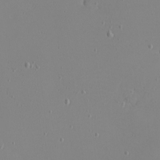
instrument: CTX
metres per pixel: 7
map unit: eHh
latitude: -6.0472
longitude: -80.7813
